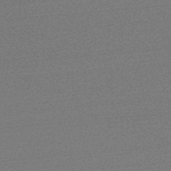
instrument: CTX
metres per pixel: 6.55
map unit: lHb
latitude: -48.0094
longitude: 60.8030
